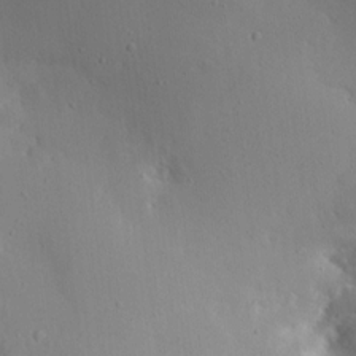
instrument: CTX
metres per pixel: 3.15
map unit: Aa
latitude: 13.7450
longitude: -142.7246
